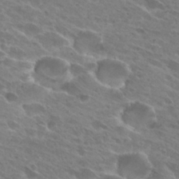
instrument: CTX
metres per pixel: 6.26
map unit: Hto
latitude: 26.0444
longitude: -40.2522
